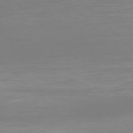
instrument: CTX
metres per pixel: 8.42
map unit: Hpe
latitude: 77.4426
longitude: -175.3104
